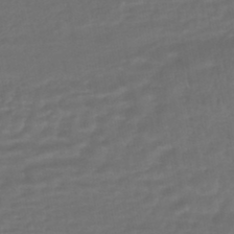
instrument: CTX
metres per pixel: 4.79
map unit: HNhu
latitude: -45.9556
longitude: 92.8786
